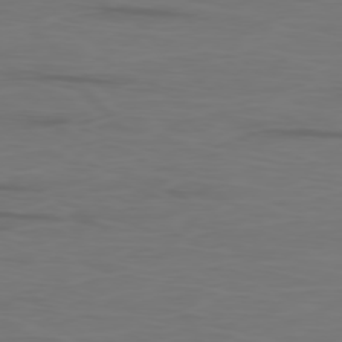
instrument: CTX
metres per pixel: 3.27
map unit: Ap
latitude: -78.9352
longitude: -70.8947
